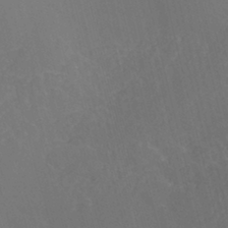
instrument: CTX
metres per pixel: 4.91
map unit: ANa
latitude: -38.7085
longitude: 96.0472
